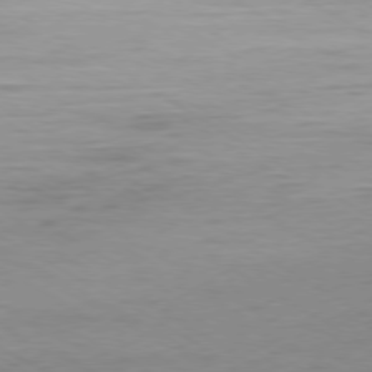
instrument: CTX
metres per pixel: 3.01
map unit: Ap
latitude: -79.2942
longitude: -58.0255
